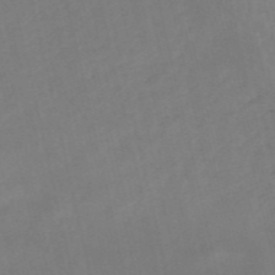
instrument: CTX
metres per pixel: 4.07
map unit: HNb
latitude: -53.1809
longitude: -48.5168
